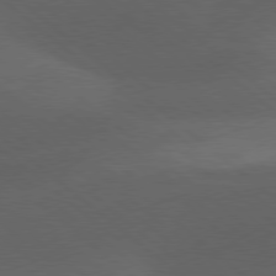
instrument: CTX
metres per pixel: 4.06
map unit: lApd
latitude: 78.3468
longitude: -52.4601
